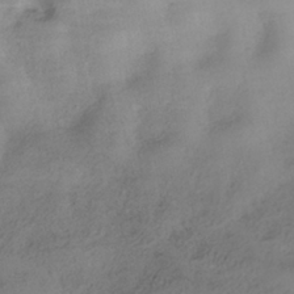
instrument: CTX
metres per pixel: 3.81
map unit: HNhu
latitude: -39.8989
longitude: 97.7667
